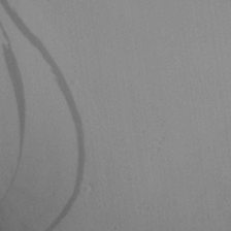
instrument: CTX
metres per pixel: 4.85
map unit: Aa
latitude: 25.8961
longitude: -142.7435
